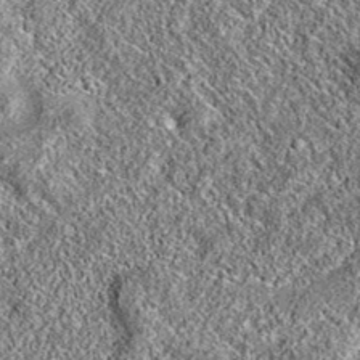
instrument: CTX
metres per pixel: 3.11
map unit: eAb
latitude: 36.2333
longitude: 111.8233
